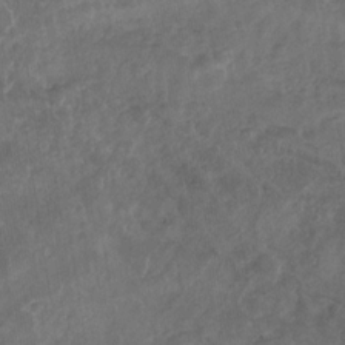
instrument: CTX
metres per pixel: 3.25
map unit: Nhu
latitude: -30.9541
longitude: -62.1578
